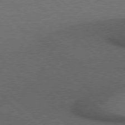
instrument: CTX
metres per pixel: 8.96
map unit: Hpe
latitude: 76.8002
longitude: -156.7813
